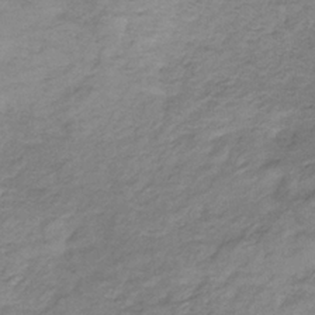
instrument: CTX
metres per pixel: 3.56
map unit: HNb
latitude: -32.9353
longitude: 61.8233
